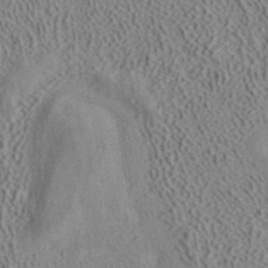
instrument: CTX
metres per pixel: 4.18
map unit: ANa
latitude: 39.4426
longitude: 18.6518
